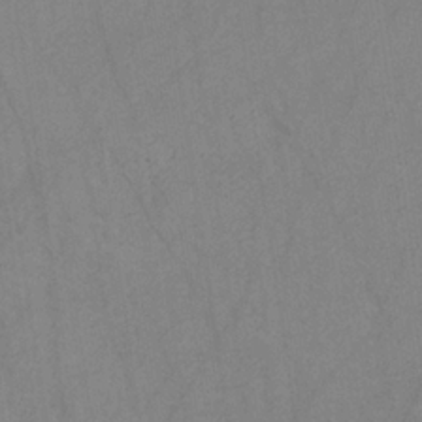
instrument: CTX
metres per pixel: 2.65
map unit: HNb
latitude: -31.4454
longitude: 62.4251
